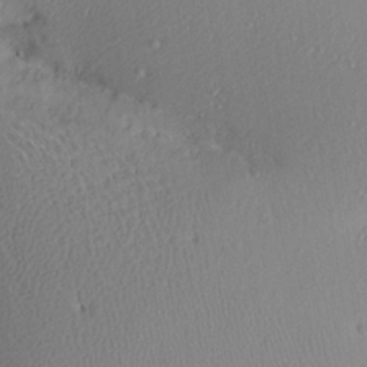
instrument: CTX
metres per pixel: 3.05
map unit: Aa
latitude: 19.0836
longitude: -144.6868
